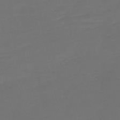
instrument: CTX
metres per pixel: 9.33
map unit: Nve
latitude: -59.4076
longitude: 57.7666
